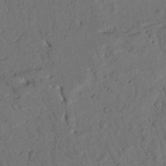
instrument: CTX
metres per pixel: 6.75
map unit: Nhu
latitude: 21.1970
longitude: -75.1970
